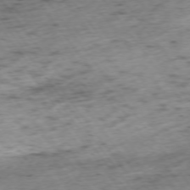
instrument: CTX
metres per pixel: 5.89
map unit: Ap
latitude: -74.3307
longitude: -73.0837
